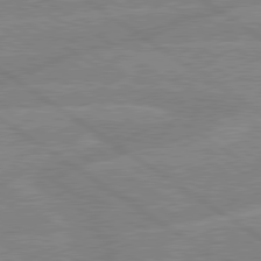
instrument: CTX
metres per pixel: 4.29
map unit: lApd
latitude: 79.4427
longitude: -132.4034
